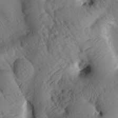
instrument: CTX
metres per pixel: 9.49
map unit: Htu
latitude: 2.3467
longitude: 177.7856
